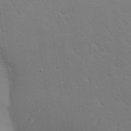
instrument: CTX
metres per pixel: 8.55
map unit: Aa
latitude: 28.3467
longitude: -147.0459
